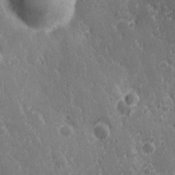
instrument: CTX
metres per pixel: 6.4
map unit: Hve
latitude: 25.1025
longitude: 146.4818
